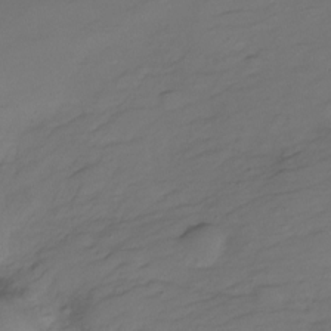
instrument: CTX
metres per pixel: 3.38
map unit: HNhu
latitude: -20.5384
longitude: 84.6707
